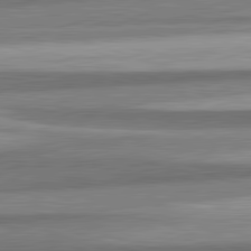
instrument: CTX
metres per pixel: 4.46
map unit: lApd
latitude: 82.3656
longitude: 178.6707
